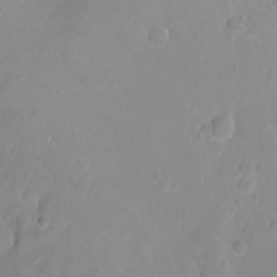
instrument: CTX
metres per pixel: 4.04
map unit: Ht
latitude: -8.6896
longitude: -36.1389
